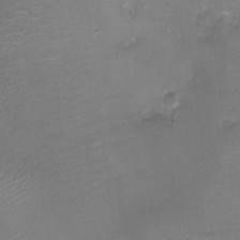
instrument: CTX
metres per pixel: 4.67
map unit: Ht
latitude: -2.4628
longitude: -19.9528
